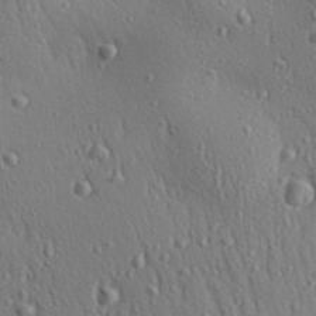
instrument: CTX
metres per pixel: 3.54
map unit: Aa
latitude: 29.9339
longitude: -139.2537
